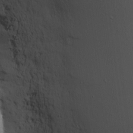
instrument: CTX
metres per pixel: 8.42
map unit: Hve
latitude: 3.4804
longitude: -121.6505
